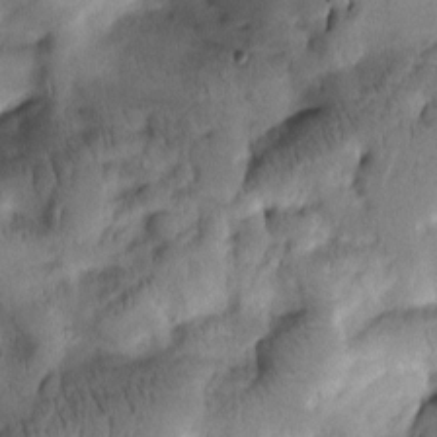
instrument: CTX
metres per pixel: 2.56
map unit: Htu
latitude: -2.1794
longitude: 170.9353
